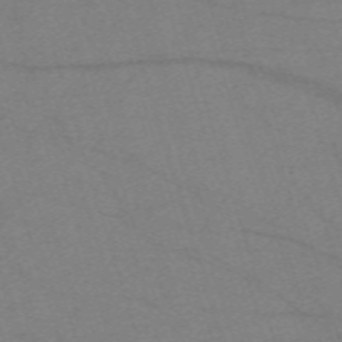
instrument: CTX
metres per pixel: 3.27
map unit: eHh
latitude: -61.7289
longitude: 54.5385
